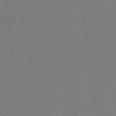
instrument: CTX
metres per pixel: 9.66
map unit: lHvf
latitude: -11.8989
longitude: -103.5371
